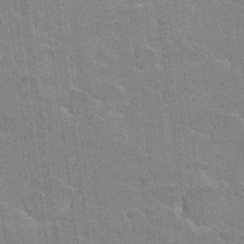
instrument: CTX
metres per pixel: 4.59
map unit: Hto
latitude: 26.0444
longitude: -43.0459
